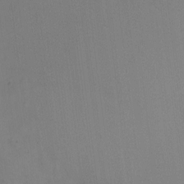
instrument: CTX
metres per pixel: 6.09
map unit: Hto
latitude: -12.3117
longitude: -40.4789
